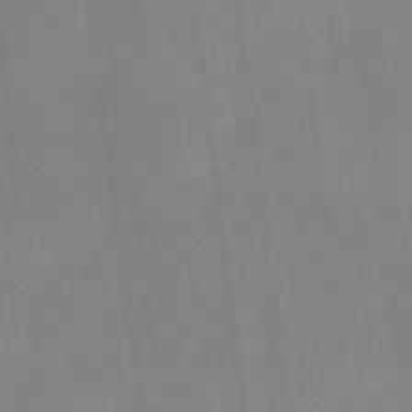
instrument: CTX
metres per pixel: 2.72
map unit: eHh
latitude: 4.3089
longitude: -67.9528
